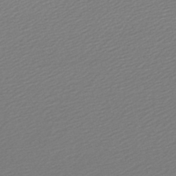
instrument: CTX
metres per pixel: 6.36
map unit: lHb
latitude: -47.1053
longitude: 60.5007
